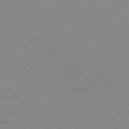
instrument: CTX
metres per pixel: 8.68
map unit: Ap
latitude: -76.7652
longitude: -64.3467
